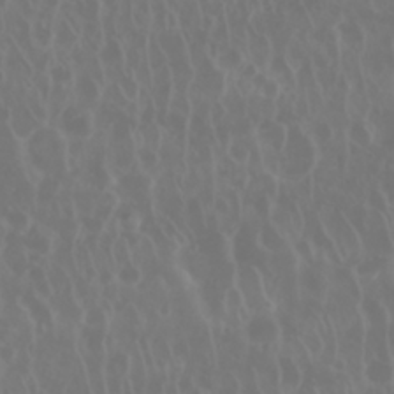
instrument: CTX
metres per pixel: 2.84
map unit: Nhu
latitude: 28.5546
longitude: -62.9514
